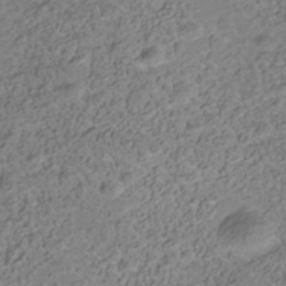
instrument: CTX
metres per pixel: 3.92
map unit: Nhe
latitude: -41.2187
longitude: -100.3278
